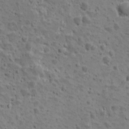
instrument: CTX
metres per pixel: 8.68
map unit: Ave
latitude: 10.5924
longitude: -104.8569
